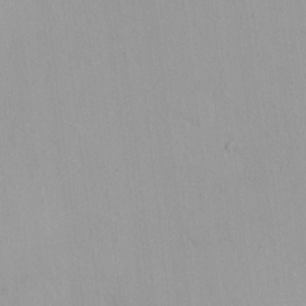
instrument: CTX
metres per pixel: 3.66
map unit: HNhu
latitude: 3.1025
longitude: 6.6518
